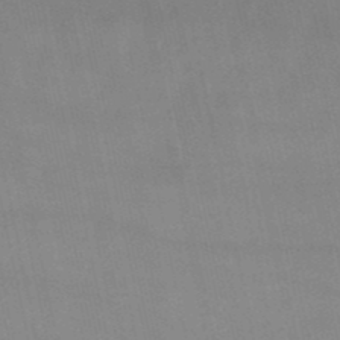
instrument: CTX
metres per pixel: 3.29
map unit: lHb
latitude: -49.4644
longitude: 70.9731
